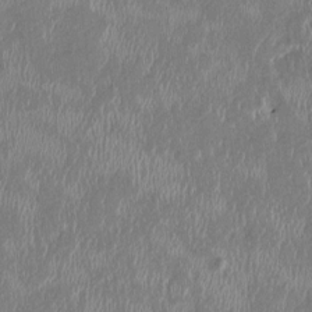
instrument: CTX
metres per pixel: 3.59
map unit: HNhu
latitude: 2.6490
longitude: -5.7261
